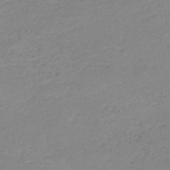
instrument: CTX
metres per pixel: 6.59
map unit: HNb
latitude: -51.1809
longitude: -51.7638
